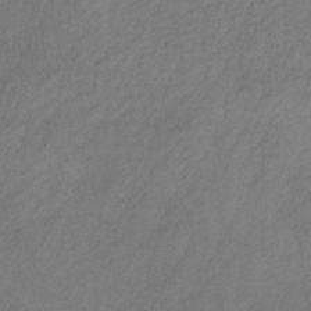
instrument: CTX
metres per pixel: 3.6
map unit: HNb
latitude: -32.0094
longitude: 58.4062
